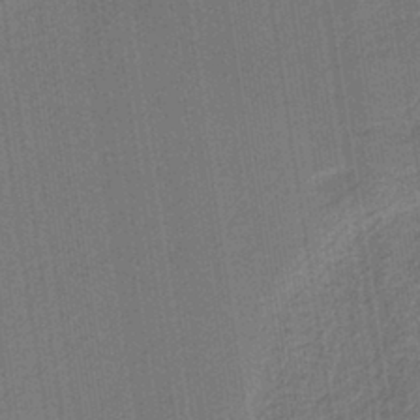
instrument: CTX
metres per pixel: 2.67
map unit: eAb
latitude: -39.8611
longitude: 51.8233
